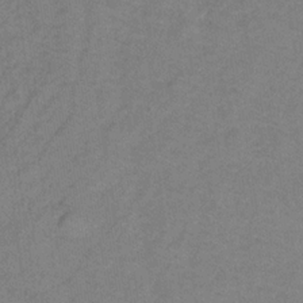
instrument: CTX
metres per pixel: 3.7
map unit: lHb
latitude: -32.6519
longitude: 64.7086
